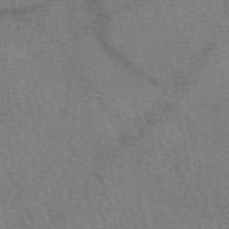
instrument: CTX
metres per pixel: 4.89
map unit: eAb
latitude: 50.8191
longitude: 115.4454
